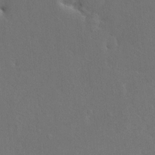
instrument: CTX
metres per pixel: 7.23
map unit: HNhu
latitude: 6.6301
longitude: 3.8233
